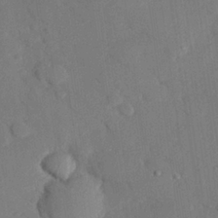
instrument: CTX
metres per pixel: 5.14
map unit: eHh
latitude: 27.4049
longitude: -80.3656
